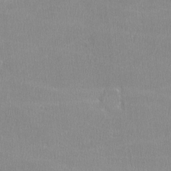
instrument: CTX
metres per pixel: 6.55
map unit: lHvf
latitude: -12.0850
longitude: -100.9892
